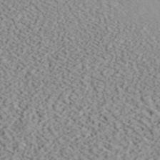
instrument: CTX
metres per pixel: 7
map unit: ANa
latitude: 40.3278
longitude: 19.1242
